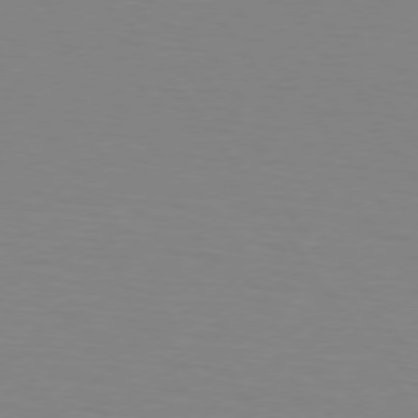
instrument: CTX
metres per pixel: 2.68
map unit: lApd
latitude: 74.4412
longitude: -79.2348
